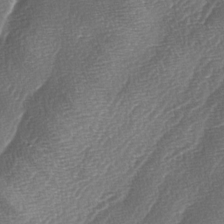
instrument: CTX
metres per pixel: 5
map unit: lAa
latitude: -4.3495
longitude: -129.2159
